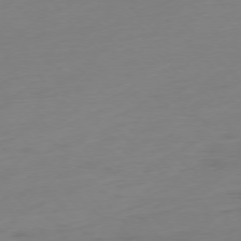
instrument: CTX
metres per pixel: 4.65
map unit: Ap
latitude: -76.5007
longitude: -70.7057
